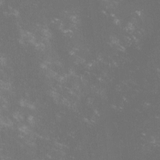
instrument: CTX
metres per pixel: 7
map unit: lHvf
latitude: -13.6911
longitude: -102.2900
